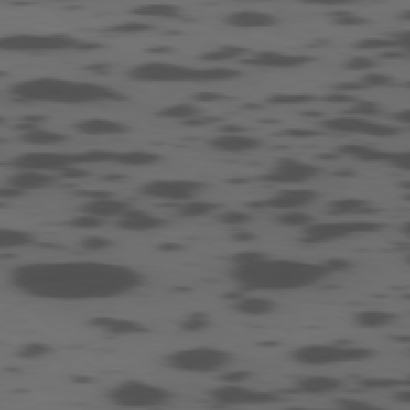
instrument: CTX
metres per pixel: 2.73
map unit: Ap
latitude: -79.4832
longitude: -63.0459
